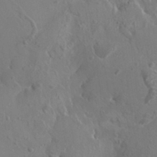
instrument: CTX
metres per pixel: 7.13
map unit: HNhu
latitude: 7.4237
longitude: -0.8191
